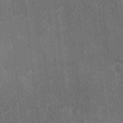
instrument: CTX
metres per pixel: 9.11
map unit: Ave
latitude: -9.4454
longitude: -123.1403
